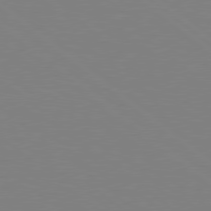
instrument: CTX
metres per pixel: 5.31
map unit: Hpe
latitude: 78.5924
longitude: -148.3467
